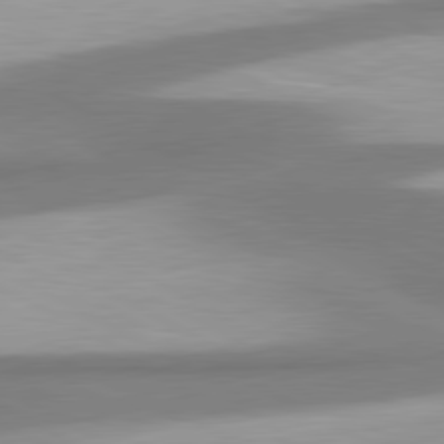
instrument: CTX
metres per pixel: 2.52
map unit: lApd
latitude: 80.6113
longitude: 176.5196
